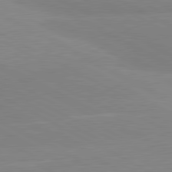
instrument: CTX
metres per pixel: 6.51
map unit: lApd
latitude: 80.9325
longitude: -179.8584
